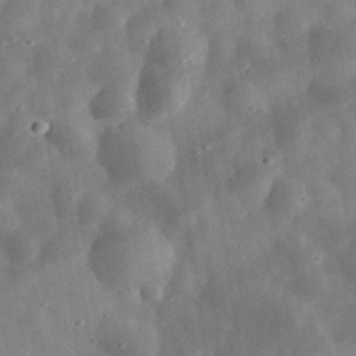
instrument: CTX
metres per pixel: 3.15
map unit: eHh
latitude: 32.7624
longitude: -78.5924
